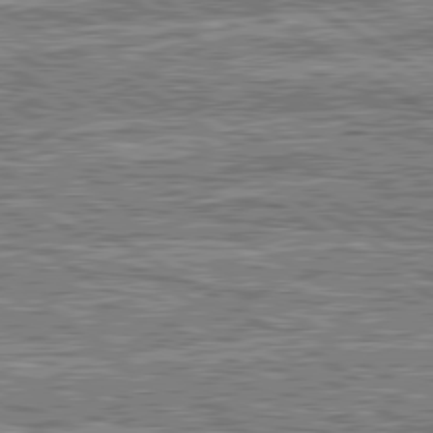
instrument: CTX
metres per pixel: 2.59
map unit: lApd
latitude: 80.6679
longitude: 172.9919
